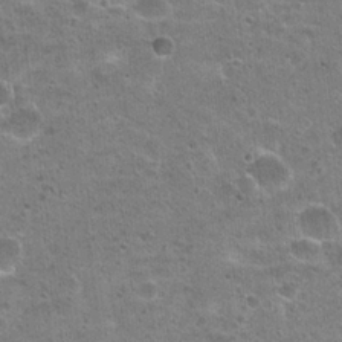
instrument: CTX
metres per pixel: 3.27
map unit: Hto
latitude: 22.4223
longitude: -48.8758
